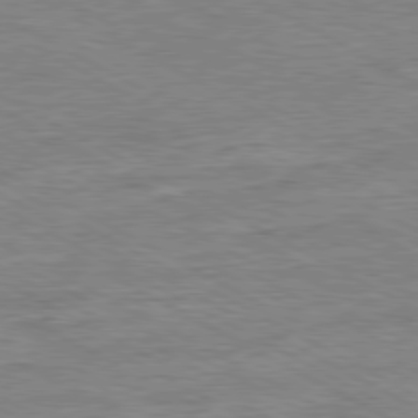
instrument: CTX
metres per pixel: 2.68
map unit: Ap
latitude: -80.7274
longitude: -76.8380
